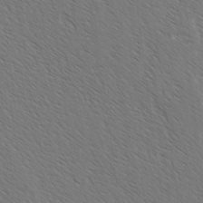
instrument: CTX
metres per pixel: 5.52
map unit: lAvf
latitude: -2.5951
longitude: -113.3104
